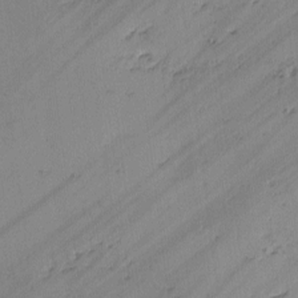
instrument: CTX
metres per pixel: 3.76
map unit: lAvf
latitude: -2.6896
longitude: -105.8773
